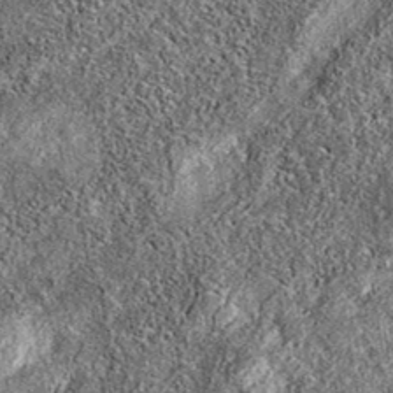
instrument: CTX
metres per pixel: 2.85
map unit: eAb
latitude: 36.6112
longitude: 106.6329
